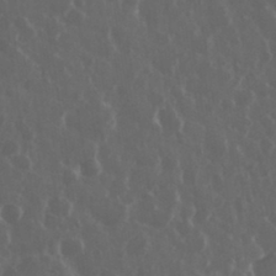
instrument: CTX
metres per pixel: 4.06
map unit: eHh
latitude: 33.8772
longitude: -59.0836
